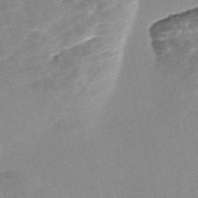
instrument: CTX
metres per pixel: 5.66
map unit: Nve
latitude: -57.1242
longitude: 58.8974
